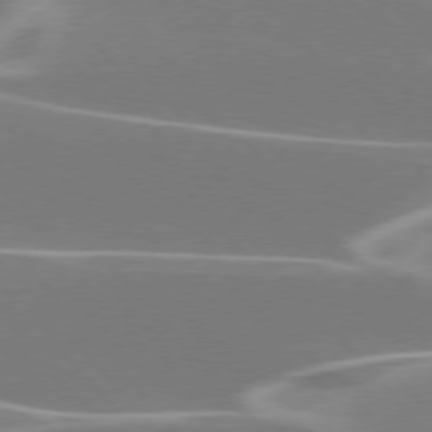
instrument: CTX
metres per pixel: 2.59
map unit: lApd
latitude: 75.9906
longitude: -63.6316
